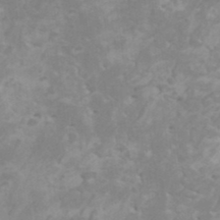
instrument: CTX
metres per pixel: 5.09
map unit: HNhu
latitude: -0.1795
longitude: 4.9919
